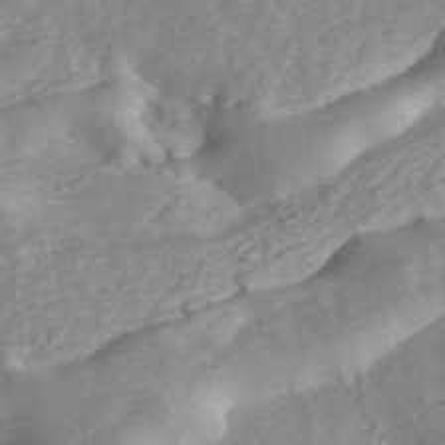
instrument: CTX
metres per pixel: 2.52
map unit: ANa
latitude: 45.4615
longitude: 24.7274
